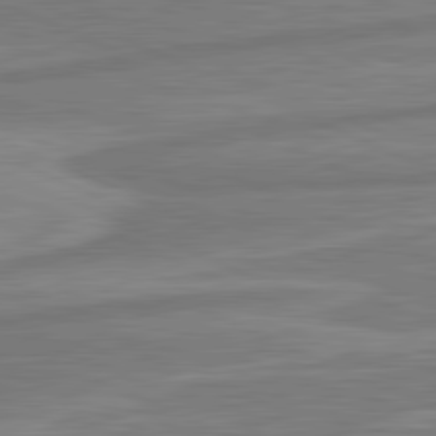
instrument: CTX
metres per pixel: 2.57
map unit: lApd
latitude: 81.6505
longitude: -175.3293
